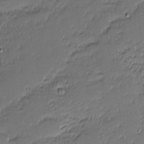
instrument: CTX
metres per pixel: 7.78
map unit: eHh
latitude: -2.5762
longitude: -83.3859
